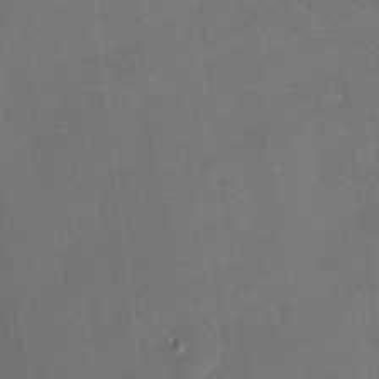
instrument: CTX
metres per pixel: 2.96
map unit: HNhu
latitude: 7.4804
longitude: 7.8611
